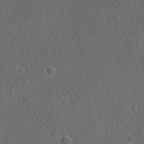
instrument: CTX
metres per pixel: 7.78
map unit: Ave
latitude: 21.8773
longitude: -136.9703
